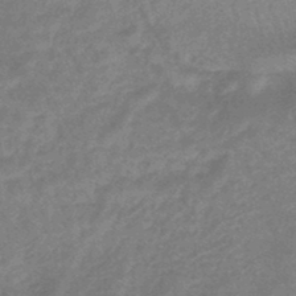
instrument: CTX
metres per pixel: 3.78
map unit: eHb
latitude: -45.8045
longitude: 79.7855
